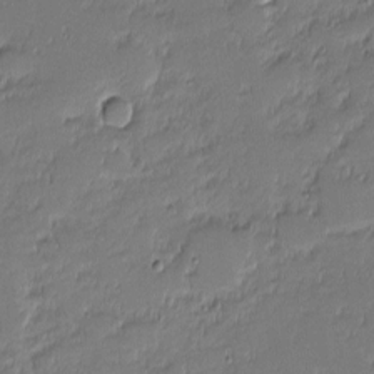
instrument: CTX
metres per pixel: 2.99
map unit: eHh
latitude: -2.5951
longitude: -83.4615
